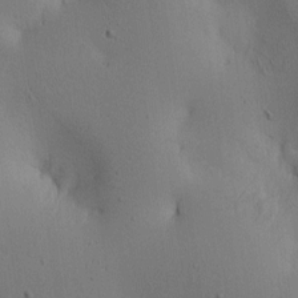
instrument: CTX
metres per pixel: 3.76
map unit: lAa
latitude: 6.0633
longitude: -114.1388
